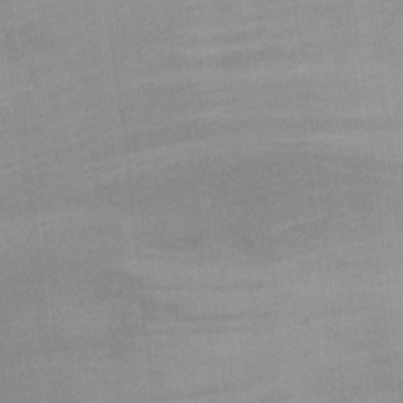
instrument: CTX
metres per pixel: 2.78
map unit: Ht
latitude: 4.5168
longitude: -29.0647
